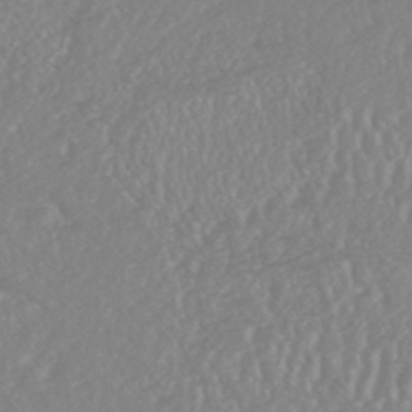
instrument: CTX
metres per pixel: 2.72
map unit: HNhu
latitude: -46.7085
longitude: 97.6533
